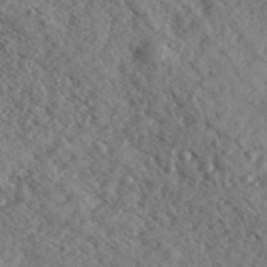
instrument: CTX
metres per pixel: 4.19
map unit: eHh
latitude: 36.0444
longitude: -139.5560
